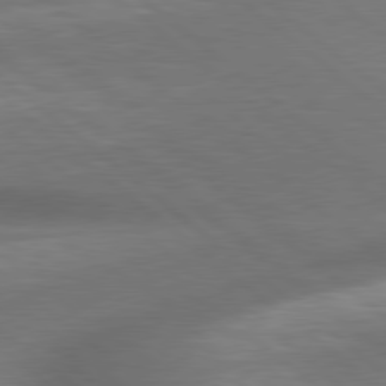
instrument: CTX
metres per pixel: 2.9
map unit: lApd
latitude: 79.3104
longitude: -117.8206
